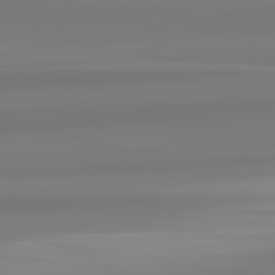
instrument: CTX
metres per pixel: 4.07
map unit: lApd
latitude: 82.6490
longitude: 172.9353
